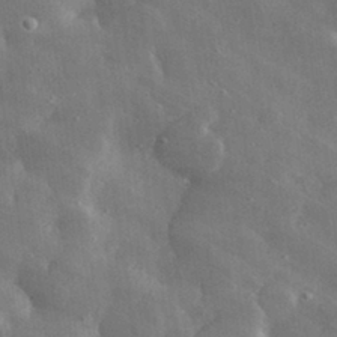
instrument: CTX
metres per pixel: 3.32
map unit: lHvf
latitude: 31.6883
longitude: -88.8947
